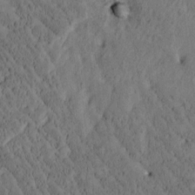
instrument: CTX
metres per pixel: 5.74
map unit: Htu
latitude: -3.5399
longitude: 174.8030
